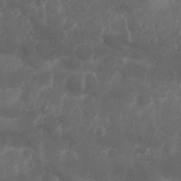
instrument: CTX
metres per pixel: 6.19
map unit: Nhu
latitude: 25.6693
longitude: -61.9717
